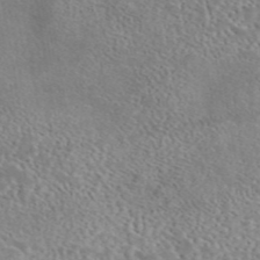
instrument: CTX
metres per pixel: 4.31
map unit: eAb
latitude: 44.8191
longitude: 115.1053
